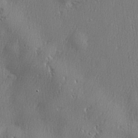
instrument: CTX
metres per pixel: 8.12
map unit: lHvf
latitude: 23.1592
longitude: 141.4454
